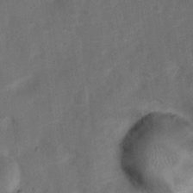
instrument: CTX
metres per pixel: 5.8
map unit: Nhu
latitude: 5.6694
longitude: -23.3859
